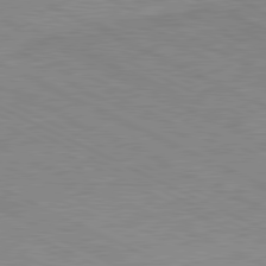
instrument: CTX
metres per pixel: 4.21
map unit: Ap
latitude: -81.8612
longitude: -72.9514
